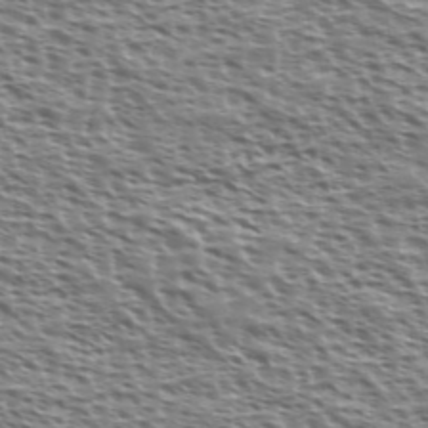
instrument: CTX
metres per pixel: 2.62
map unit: Ave
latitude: 37.7639
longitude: -112.4979
